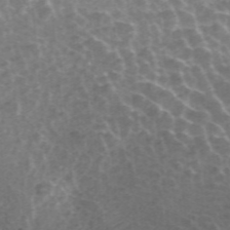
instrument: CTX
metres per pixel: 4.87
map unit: ANa
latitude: 43.0081
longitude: 25.7289
